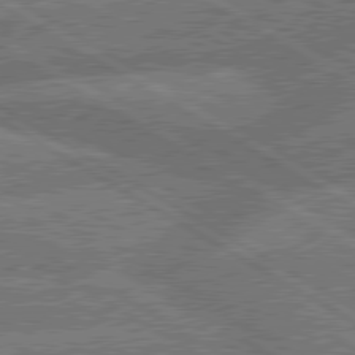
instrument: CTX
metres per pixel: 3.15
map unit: lApd
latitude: 79.8961
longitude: -163.1781
